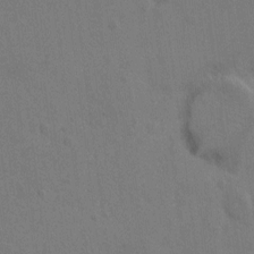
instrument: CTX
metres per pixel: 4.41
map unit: Hto
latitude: 6.8569
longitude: -62.9514
